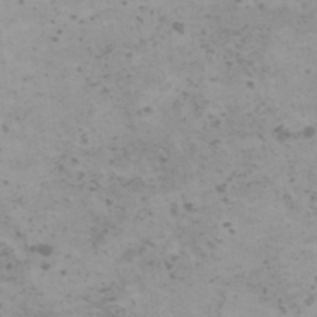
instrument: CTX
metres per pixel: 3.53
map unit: HNhu
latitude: 0.7624
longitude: 2.3684
